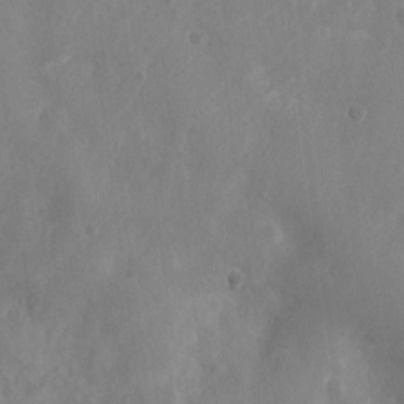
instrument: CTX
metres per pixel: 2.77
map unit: Nhu
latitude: 6.0255
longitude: -19.0080
